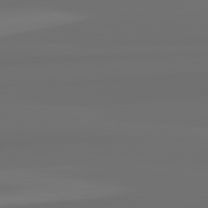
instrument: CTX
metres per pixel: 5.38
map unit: lApd
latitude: 82.8380
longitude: 162.4818
